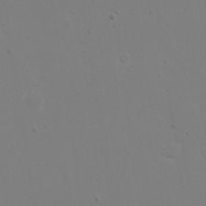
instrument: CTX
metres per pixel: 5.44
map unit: eHh
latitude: 18.3089
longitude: -71.8772
